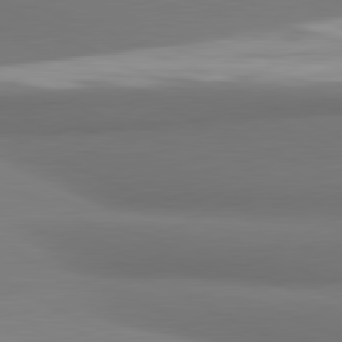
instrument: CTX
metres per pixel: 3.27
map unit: lApd
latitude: 81.4237
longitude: 172.7085
